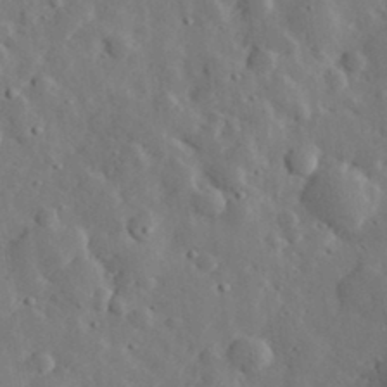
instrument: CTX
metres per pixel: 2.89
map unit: lHvf
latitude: 33.1214
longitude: -82.9513
